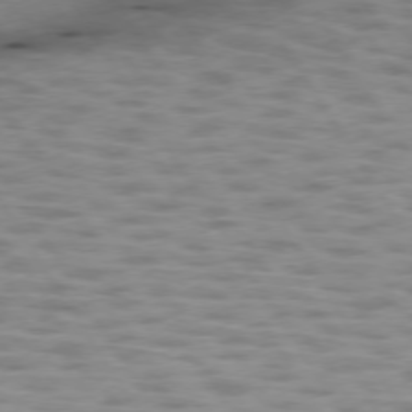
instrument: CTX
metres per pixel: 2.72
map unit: lApd
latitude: 74.8191
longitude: -50.6301
